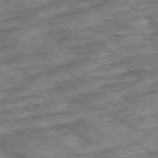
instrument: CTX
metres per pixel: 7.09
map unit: Ap
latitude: -79.8233
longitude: -49.6694
